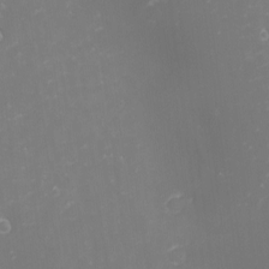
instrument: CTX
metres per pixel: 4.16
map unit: eHh
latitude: -1.1998
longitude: -79.8584
